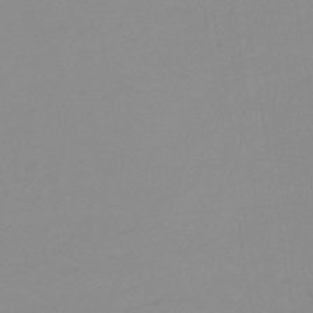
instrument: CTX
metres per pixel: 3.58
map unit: lHb
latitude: -44.3495
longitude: 63.5966
